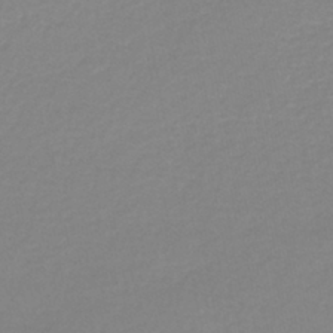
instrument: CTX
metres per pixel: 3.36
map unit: lHb
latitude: -41.8044
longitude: 63.0864
